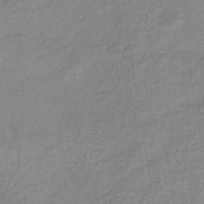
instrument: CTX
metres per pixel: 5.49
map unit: eHb
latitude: -35.4643
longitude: 73.6722
